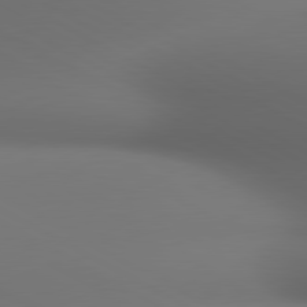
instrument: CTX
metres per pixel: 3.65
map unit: lApd
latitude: 80.8569
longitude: 136.4818
